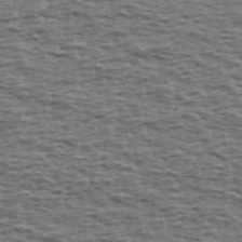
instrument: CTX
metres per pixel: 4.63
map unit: Ave
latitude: 39.3671
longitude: -113.0080
